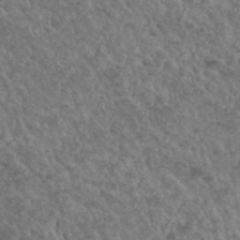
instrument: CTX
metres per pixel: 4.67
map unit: Hto
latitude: 33.2915
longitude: -49.8205
